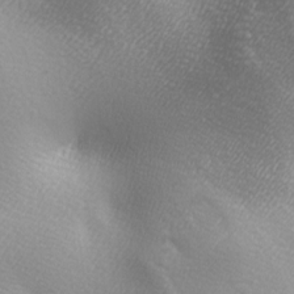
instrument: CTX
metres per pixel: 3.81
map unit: lAa
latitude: -5.4454
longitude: -122.1767
